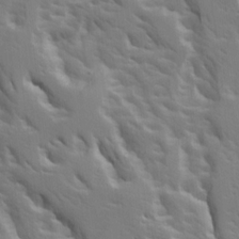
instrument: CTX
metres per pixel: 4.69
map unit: Ave
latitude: 15.8206
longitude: -130.3468
